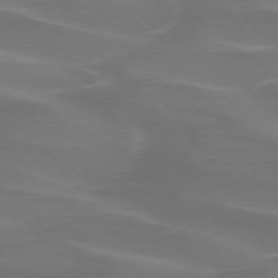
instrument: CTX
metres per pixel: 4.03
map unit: lApd
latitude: 74.3656
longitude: -61.7638
